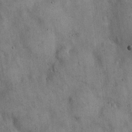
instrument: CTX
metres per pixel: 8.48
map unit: Hto
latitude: 13.5182
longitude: -60.0255
